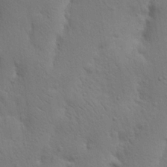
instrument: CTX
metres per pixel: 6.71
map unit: Nhu
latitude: 18.4412
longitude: -75.2915
